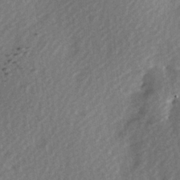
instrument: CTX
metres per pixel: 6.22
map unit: Hve
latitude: 1.8772
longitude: -123.9717
